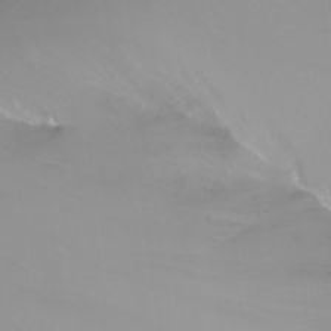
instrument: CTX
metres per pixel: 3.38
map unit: Nhu
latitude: -11.7100
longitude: -64.1767
